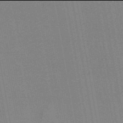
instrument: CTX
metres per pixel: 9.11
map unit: eAb
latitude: 45.9906
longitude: 122.2551
